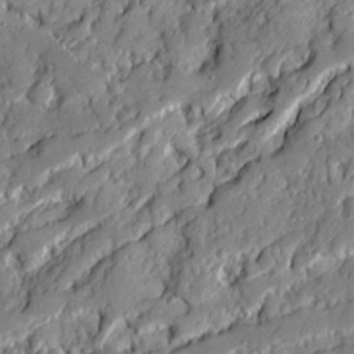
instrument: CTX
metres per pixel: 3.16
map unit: Ave
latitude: 20.5357
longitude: -129.5749
